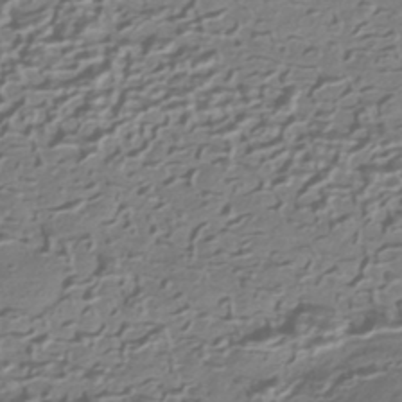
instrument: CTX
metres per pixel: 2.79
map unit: HNhu
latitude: -42.1605
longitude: 100.5762
